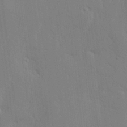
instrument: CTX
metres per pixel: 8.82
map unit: Ave
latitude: 17.4804
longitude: -139.2159
